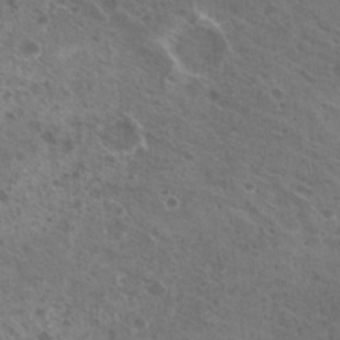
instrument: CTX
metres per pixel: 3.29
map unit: Nhu
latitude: 21.7639
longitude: -30.8380
